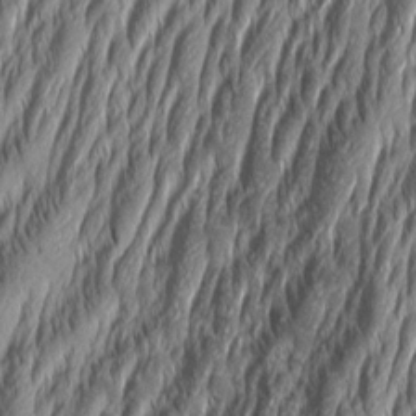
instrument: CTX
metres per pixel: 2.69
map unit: Aa
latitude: 7.7072
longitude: -130.5924
